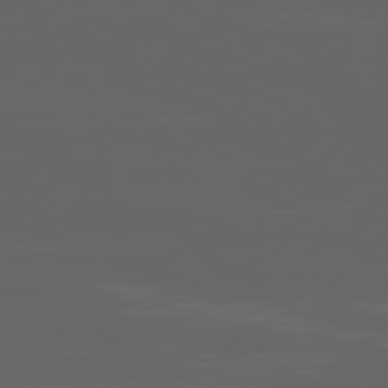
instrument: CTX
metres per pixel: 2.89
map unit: Ap
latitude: -80.0661
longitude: -94.0255
